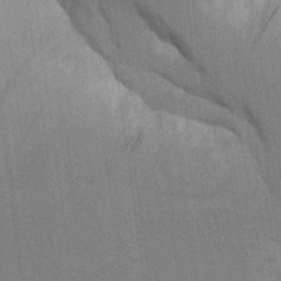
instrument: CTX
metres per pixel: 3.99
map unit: Aa
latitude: 9.8583
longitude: -126.9514
